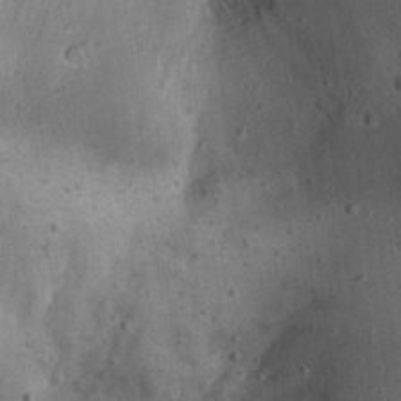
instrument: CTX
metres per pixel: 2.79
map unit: Nhu
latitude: 22.4034
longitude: -71.5560
